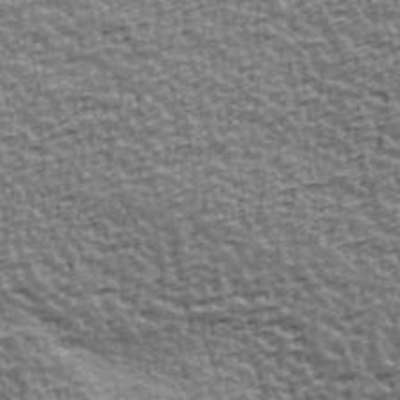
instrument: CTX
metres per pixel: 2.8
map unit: Ave
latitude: 41.7449
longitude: -112.5357
